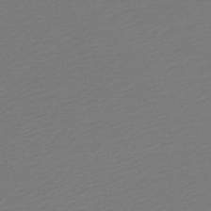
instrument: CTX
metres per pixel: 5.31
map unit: HNb
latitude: -47.9367
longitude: 60.4251
